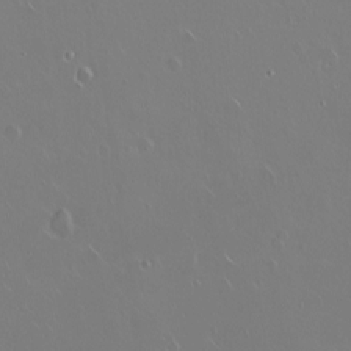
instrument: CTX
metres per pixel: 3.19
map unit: eHh
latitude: 1.3859
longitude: -54.4601
